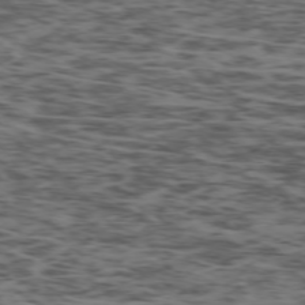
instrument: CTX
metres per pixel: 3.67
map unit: Ap
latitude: -75.4644
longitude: -79.1592
